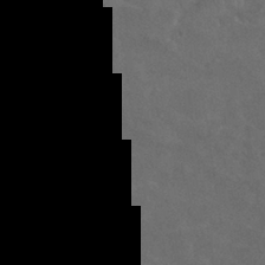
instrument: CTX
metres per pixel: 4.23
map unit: Nhu
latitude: 29.4048
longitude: -52.8191
